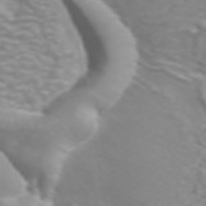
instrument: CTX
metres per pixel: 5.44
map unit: ANa
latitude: 44.6112
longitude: 28.1039
